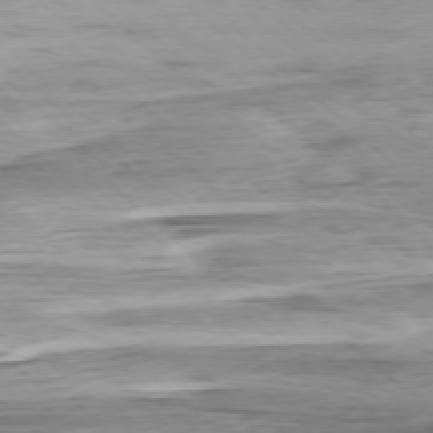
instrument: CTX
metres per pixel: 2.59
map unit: Ap
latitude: -77.3510
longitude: -93.6505
